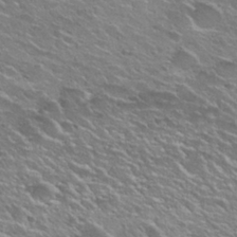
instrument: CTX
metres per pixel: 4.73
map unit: Nhu
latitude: 26.1956
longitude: -50.1766
